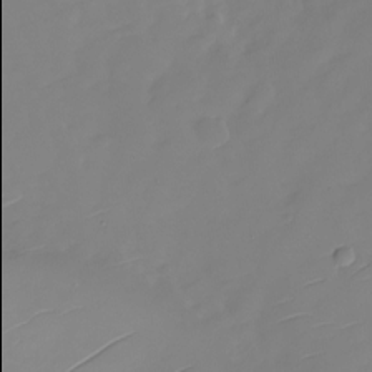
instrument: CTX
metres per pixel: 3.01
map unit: Nhu
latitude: -28.0283
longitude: -77.9906
